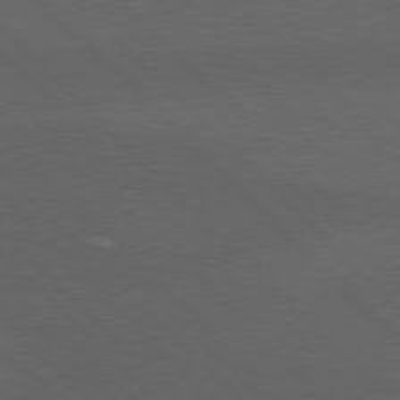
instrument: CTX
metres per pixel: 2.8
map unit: Hpe
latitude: 77.1781
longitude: -125.7071
